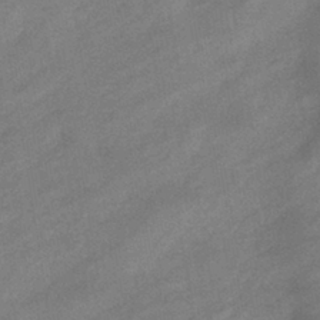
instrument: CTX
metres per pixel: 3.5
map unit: eHb
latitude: -40.5007
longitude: 83.6344
